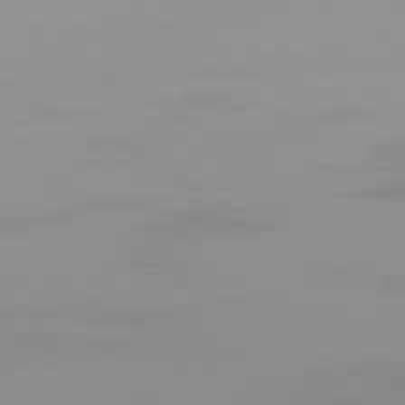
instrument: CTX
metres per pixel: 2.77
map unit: Ap
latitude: -79.7477
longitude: -92.3278
